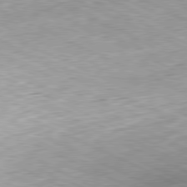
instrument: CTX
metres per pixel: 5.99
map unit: Hpe
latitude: -81.5588
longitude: 10.6896
